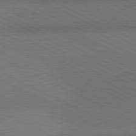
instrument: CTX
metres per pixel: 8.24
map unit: lApd
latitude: 81.0836
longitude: 138.1795
